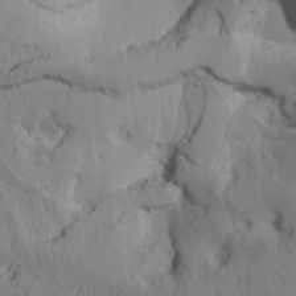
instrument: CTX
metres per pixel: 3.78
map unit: Htu
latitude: -0.4440
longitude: 170.9542
